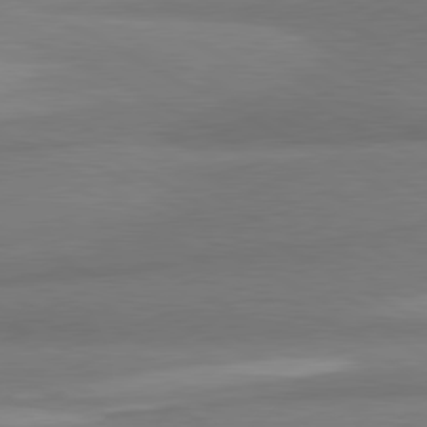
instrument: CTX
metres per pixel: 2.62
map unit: lApd
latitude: 80.3089
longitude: 176.3306
